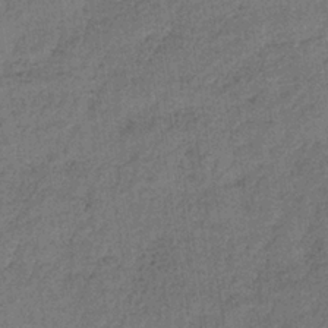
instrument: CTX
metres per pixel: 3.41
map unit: lHb
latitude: -35.3888
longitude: 62.9730
